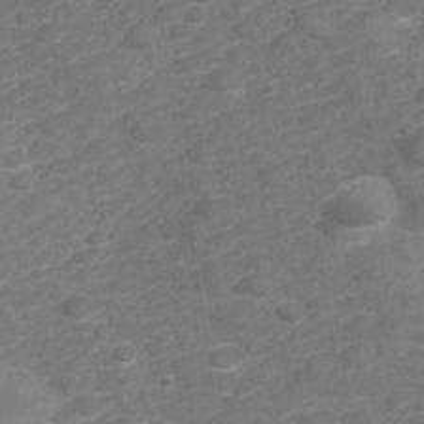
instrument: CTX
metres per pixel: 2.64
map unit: Hve
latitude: 32.5546
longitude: 151.9745
